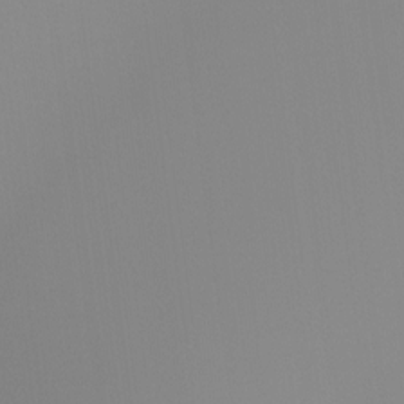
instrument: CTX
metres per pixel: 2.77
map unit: Ht
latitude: -14.7841
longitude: -52.0633
